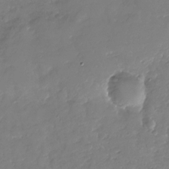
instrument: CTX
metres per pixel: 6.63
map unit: Nhu
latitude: -29.4832
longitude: -79.8773
